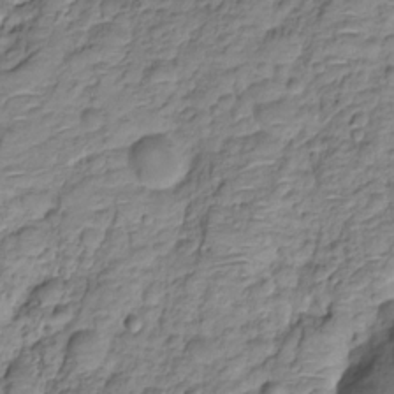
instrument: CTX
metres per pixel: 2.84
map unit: HNhu
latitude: -20.8030
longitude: 84.8785
